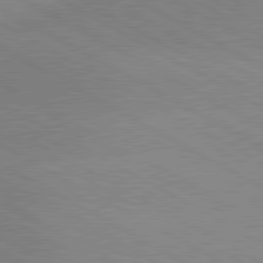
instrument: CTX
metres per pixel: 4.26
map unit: lApd
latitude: 80.4412
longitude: 124.9919
